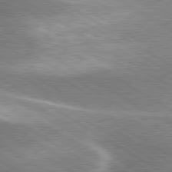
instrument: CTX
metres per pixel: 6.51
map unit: lApd
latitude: 80.1578
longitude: -120.1011
